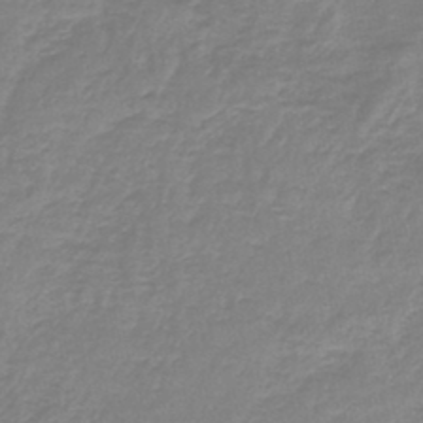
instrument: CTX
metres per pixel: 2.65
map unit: lHb
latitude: -42.2550
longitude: 63.6344
